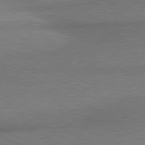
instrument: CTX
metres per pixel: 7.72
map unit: lApd
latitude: 80.4601
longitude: 165.4644
